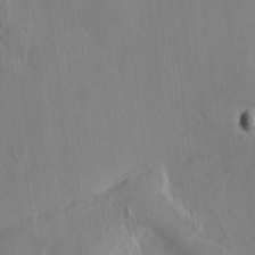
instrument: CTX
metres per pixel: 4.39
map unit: HNhu
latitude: 6.4601
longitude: -4.6868
